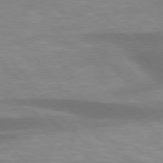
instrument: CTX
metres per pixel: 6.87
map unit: lApd
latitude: 75.8394
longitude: -58.8758
